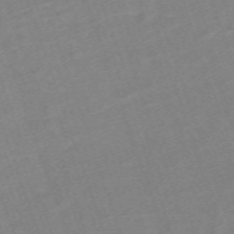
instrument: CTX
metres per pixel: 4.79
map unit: eHh
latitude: -64.3118
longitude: 50.7841
